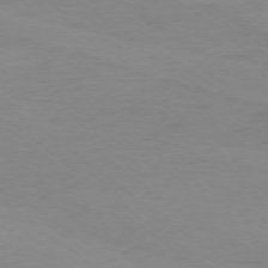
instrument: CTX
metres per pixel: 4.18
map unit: Ap
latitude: -76.5196
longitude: -76.0255
